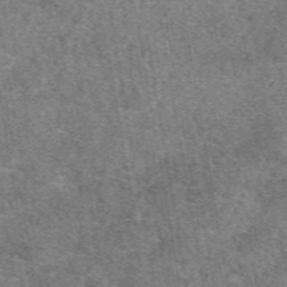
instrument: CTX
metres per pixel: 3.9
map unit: eAb
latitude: 49.0836
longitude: 109.1809
